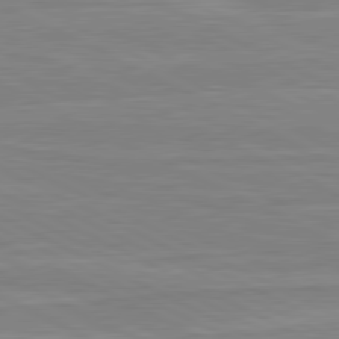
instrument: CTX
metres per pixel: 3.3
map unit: lApd
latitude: 80.9136
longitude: 170.1795
